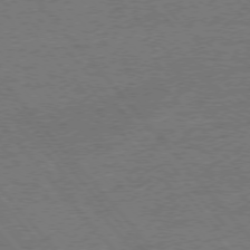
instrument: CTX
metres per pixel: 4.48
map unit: Ap
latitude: -76.6707
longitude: -96.0255
